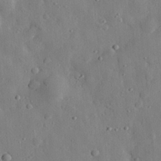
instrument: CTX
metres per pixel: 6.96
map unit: eHh
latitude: 27.9150
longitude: -77.5560
